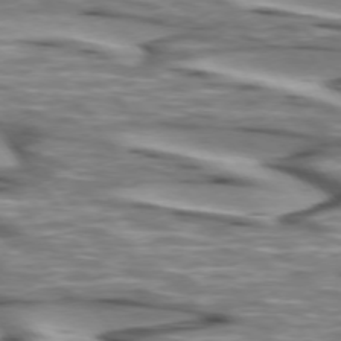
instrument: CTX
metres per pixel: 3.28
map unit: lApd
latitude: 74.2712
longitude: -57.8772
